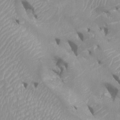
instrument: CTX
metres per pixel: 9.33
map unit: Htu
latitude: -5.4643
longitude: -75.0081
